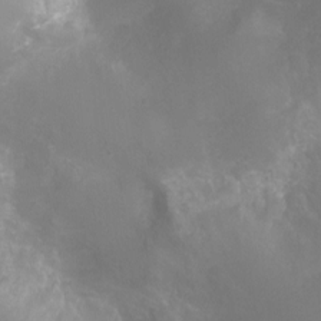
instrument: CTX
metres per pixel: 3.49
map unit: Ht
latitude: -9.8800
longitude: -20.6302
